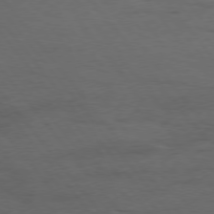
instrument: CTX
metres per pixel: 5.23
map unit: Hpe
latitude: 75.3104
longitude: -145.5182
